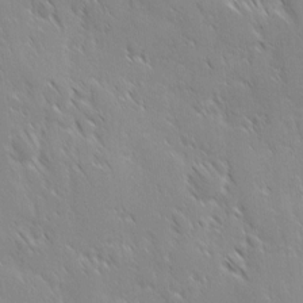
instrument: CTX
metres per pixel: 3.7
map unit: Ave
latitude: 9.5560
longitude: -103.9339
